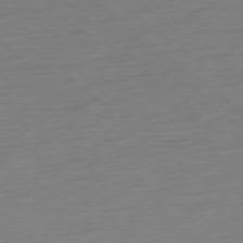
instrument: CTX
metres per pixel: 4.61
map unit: Ap
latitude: -78.1794
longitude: -76.6301
